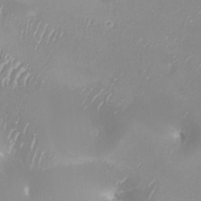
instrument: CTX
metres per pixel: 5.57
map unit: Nhu
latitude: -8.1417
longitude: -91.1592
